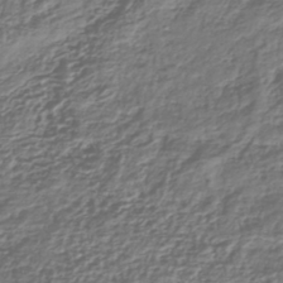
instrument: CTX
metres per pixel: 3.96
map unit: lHb
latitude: -39.8045
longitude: 71.6155
